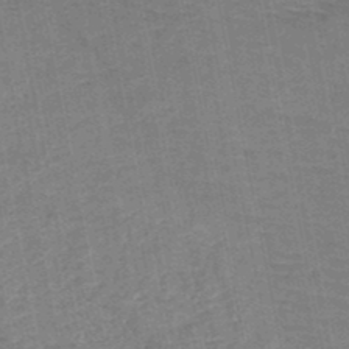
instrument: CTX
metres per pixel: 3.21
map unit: HNb
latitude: -48.3684
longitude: -44.0822
